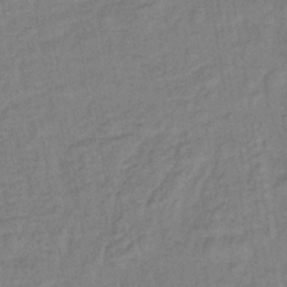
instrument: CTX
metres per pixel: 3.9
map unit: lHb
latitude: -38.0094
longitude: 63.1431
